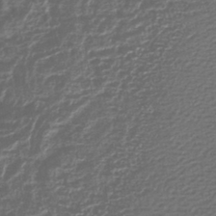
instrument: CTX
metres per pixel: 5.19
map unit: lHb
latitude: -40.4629
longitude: 74.0283
